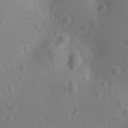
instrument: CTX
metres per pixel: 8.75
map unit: Ht
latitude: -10.5574
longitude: -22.8758
